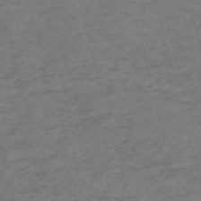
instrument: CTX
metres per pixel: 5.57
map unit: Nve
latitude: -59.3509
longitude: 57.0675
